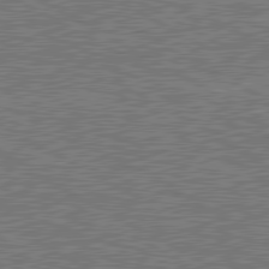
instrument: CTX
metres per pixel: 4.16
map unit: lApd
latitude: 80.5546
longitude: 118.6330
